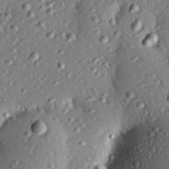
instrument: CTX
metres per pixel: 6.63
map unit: eHh
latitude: 22.0822
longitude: -90.6490
